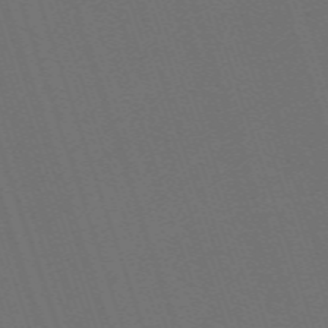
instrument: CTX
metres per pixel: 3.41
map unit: eHh
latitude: -63.8233
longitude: 51.3321
